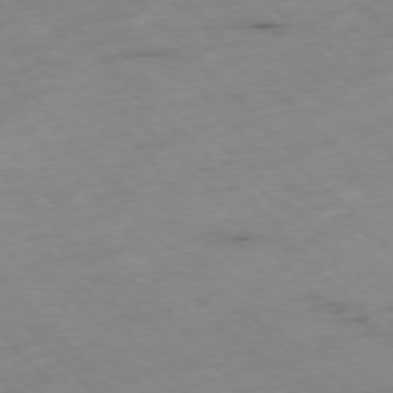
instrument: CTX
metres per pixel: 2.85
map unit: Hpe
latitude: -76.7274
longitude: -17.1025
